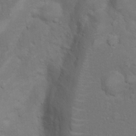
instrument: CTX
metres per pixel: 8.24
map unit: Nhu
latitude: 4.7246
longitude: -24.5923
